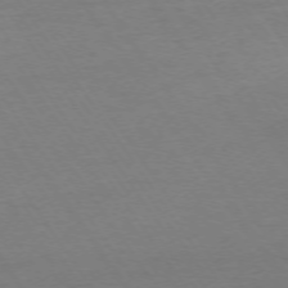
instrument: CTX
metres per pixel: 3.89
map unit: Ap
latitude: -74.0661
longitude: -85.4427
